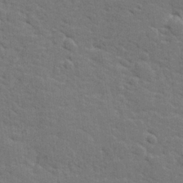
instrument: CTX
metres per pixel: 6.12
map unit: lHvf
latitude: 25.7638
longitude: 142.2550
